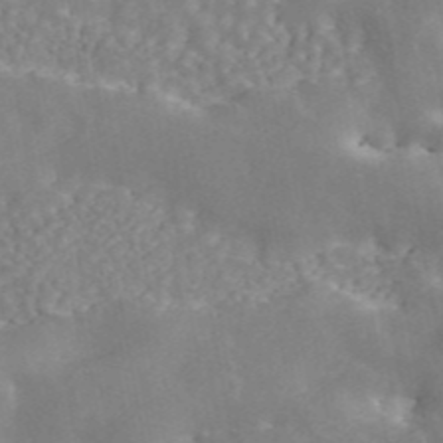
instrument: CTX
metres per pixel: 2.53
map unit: ANa
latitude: 45.1781
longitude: 26.9163
